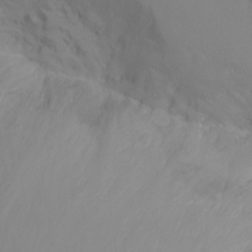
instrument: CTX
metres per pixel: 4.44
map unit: Ht
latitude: -6.3117
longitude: -25.8961
